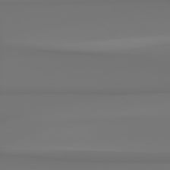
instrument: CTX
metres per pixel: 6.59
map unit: Hpe
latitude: 78.4034
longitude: -136.1956
